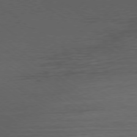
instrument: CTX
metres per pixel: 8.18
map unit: Ap
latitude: -78.6140
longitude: -94.9514
